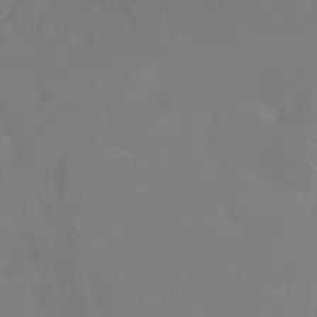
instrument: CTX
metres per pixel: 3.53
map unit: Ht
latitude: -2.5195
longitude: -33.4804
